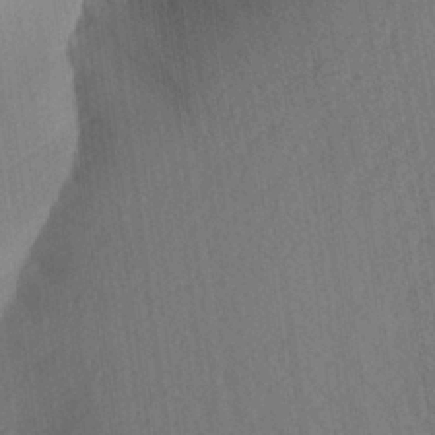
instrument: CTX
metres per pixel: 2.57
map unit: Aa
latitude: 23.7072
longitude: -147.6694
